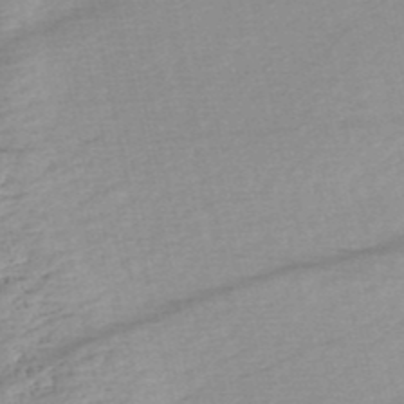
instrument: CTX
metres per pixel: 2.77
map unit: eHh
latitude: -52.2361
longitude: -24.0633
